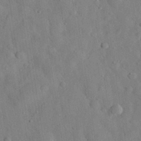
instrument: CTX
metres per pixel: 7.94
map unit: eHh
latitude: 29.4426
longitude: -76.4790
